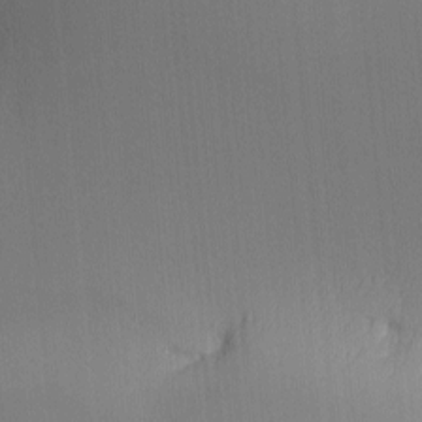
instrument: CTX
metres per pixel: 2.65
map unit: lHvf
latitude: -10.5385
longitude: -103.4804
